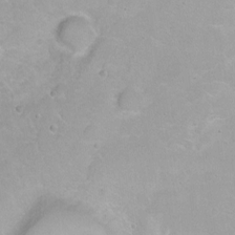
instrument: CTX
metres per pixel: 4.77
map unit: Ht
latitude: 2.9136
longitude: -34.6112
